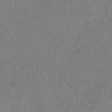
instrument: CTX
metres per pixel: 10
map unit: HNb
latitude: -35.5588
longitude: 55.8045
